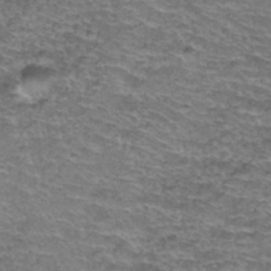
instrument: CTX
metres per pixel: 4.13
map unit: Hto
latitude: 37.5749
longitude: -42.7057
